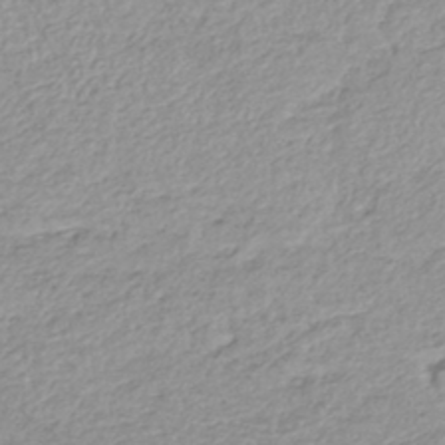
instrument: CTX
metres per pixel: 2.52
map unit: lHb
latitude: -42.1983
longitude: 69.3698
